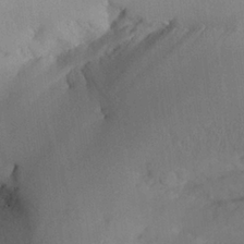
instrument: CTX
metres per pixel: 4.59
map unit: Aa
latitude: 25.5371
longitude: -133.0270
